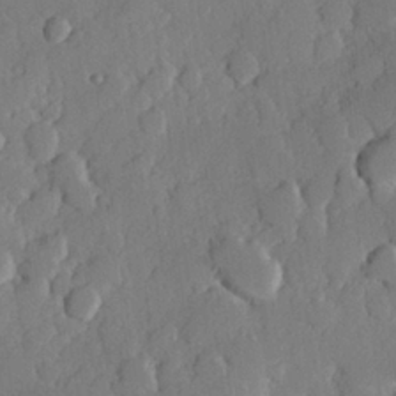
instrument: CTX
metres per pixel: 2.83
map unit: Hve
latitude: 25.8583
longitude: 150.7463
